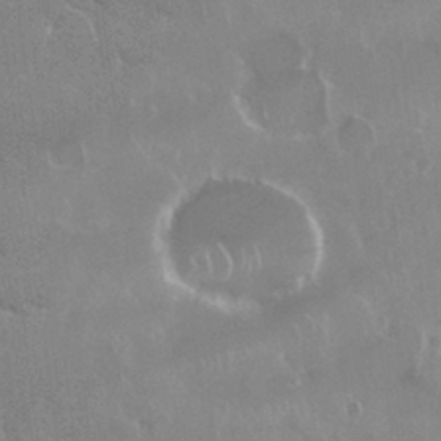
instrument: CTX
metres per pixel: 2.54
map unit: Nhu
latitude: 28.6301
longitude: -62.3279
